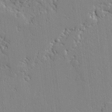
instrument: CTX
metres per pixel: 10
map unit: lAvf
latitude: -1.9179
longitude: -109.3481
